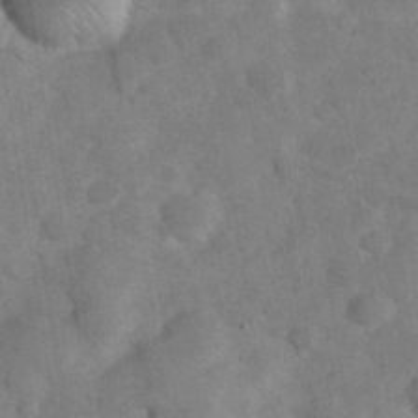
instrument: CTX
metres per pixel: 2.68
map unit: eHh
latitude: 37.6127
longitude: -67.3670
